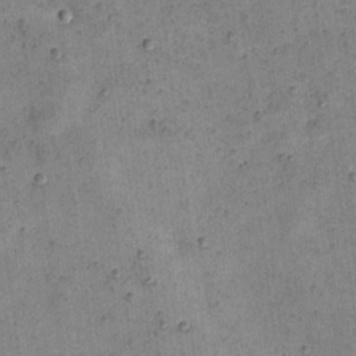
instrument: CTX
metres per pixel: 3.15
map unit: eHh
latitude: 21.8584
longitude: -66.1388
